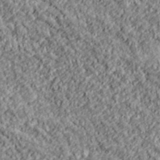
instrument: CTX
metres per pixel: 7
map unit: lHvf
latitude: 38.9136
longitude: -89.7072
